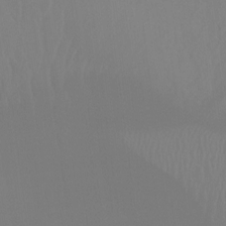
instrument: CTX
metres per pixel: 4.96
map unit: Ht
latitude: -14.1606
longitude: -44.3467
